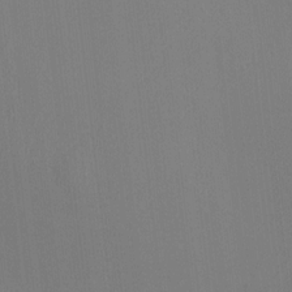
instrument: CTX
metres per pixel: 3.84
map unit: HNhu
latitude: 4.5546
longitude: 6.5196
